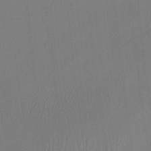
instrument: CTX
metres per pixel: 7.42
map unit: Ht
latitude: -14.3873
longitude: -54.2711
